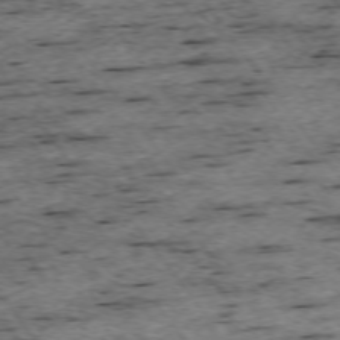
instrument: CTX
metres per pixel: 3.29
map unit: Ap
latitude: -74.6141
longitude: -87.4993
